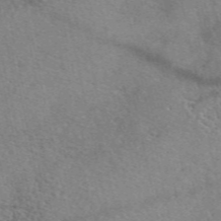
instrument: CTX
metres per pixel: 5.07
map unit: eAb
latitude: 50.0444
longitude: 113.1242
